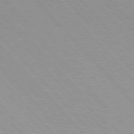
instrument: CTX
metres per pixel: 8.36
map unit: Hpe
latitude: 76.0822
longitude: -154.4223
